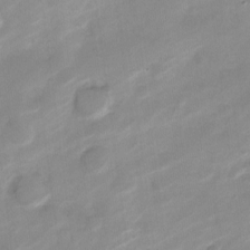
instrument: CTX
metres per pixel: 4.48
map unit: Nve
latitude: -18.3306
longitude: 107.7478
